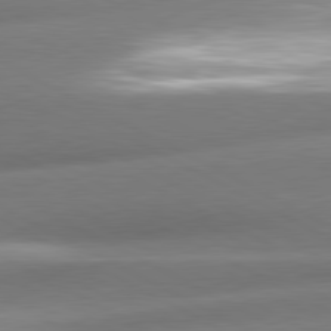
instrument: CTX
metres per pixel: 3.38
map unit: lApd
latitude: 80.6113
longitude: -158.7435
